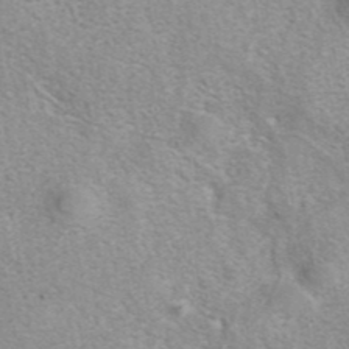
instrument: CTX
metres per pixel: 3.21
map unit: eAb
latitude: 41.9906
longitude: 107.4455
